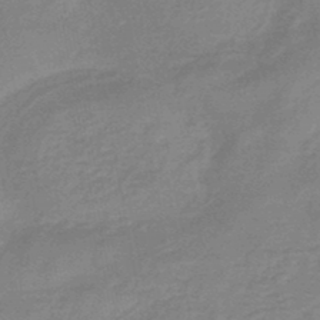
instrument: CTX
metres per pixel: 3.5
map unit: eHb
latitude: -45.5210
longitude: 81.8234
